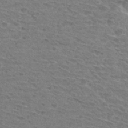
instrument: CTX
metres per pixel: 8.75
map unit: Hto
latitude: 30.6302
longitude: -47.8584
